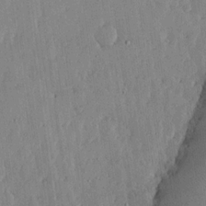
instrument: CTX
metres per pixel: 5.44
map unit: lHvf
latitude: 17.6505
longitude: -115.9906
